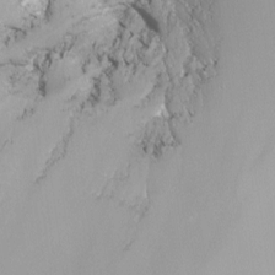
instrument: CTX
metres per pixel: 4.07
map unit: Nhu
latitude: -8.4440
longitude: -78.8758
